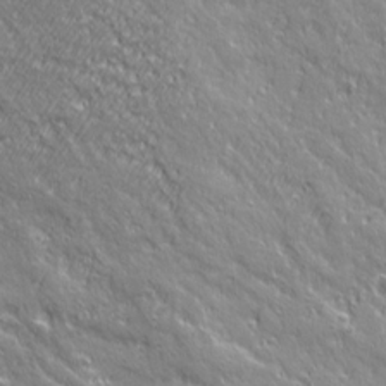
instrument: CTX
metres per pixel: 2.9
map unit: Ave
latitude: 20.5168
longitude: -135.3481
